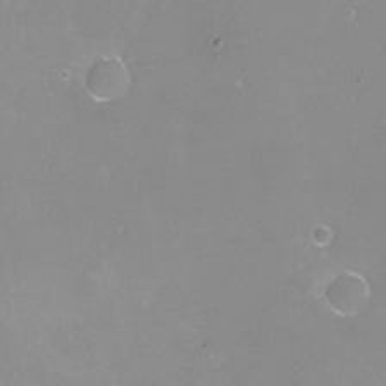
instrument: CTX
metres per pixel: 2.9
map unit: eHh
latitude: -12.7652
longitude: -60.0444
